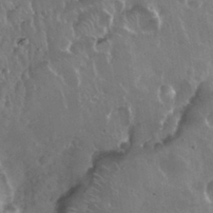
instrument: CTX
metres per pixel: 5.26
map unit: eHh
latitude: 34.1200
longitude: -58.1389
